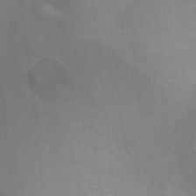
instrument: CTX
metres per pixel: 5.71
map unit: Ht
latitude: -4.8030
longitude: -17.3293
